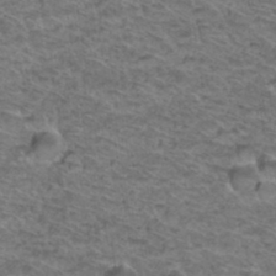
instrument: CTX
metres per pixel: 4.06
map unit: Hto
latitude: 37.0270
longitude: -47.0270
